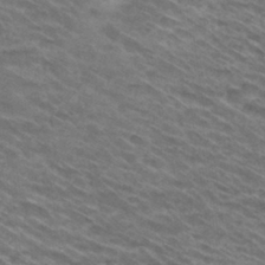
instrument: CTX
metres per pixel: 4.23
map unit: Hto
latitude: 31.0270
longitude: -46.2712
